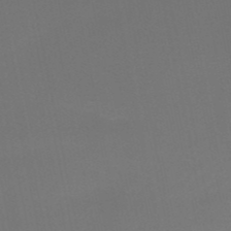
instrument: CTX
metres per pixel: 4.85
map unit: HNb
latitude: -51.4454
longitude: -46.8947
